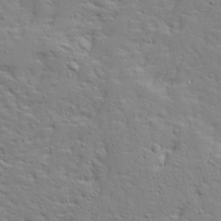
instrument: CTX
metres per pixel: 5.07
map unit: Ave
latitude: 13.2915
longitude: -135.4993
